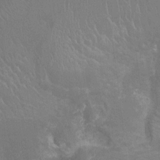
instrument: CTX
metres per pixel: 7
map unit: Nhu
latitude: -14.5007
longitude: -25.0080
